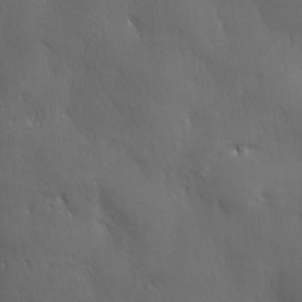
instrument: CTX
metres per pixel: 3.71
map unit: Ave
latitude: 1.8961
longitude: -113.1403
